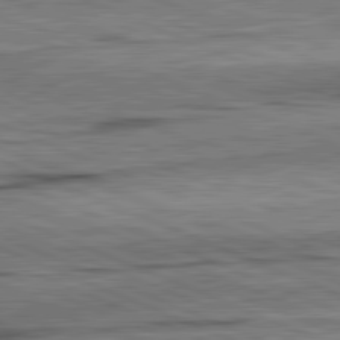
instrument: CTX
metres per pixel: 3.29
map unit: lApd
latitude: 82.0444
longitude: -167.4804
